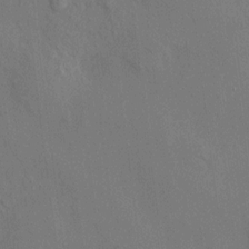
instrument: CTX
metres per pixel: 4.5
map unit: HNhu
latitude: 12.7435
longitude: 10.2173
